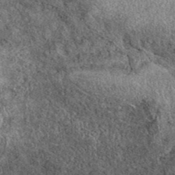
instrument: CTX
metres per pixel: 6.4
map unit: eAb
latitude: 38.9325
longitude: 107.8800
